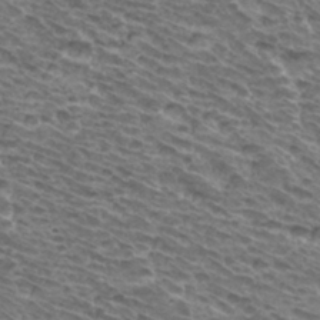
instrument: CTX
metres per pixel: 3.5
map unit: Hto
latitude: 33.4049
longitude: -40.7246
